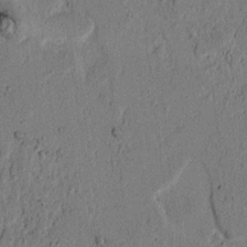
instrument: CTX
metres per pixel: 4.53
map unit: lAvf
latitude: 4.7057
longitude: 165.2565
